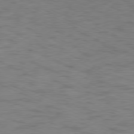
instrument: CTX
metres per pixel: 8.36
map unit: Ap
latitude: -78.2361
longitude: -73.8395
